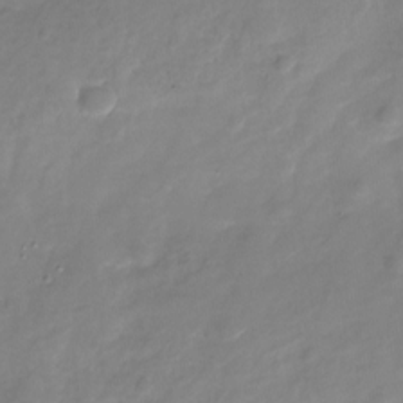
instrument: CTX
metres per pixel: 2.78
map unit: Nhu
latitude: -29.0487
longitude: -78.0444
